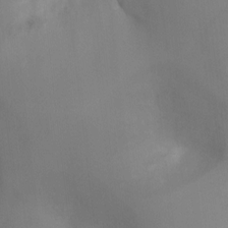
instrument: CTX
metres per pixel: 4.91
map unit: Ht
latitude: -5.0486
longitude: -25.7638
